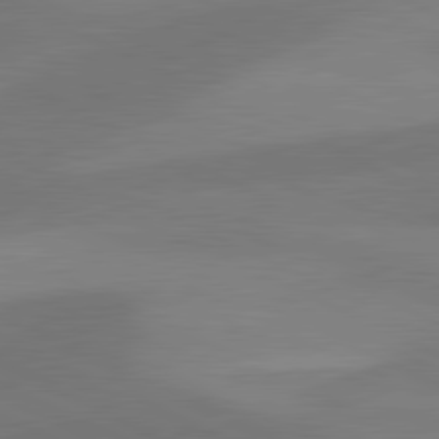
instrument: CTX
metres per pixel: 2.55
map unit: lApd
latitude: 81.1403
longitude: 126.3117
